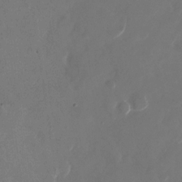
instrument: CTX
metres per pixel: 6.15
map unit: Nhu
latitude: -28.8786
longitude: -71.2348
